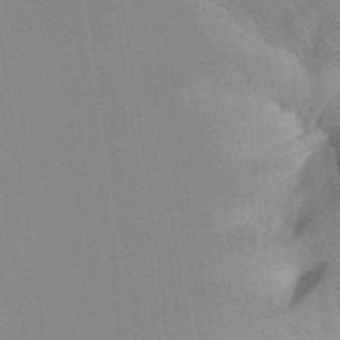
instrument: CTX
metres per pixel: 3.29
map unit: Aa
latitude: 32.5924
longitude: -142.4601
